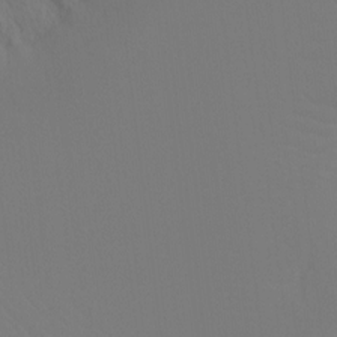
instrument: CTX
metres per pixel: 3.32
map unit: Ht
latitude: -10.2362
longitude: -34.8758
